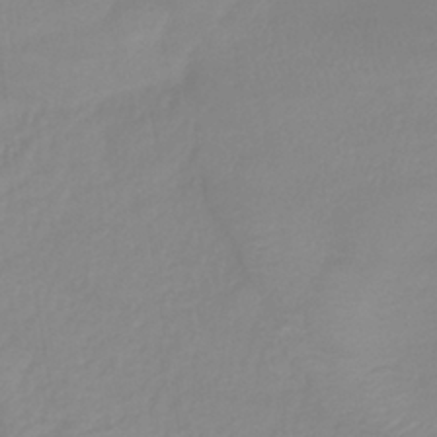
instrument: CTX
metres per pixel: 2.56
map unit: lHb
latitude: -38.0283
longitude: 68.3306
